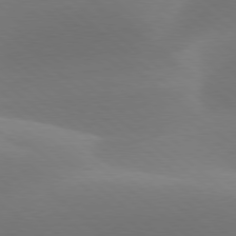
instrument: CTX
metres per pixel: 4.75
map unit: lApd
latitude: 78.2145
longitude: -51.7827
